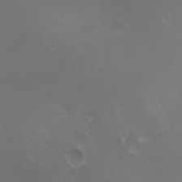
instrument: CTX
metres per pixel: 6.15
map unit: HNhu
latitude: 6.8002
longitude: 6.7274
